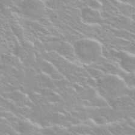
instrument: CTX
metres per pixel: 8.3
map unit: Nhu
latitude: 28.3656
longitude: -51.4615
